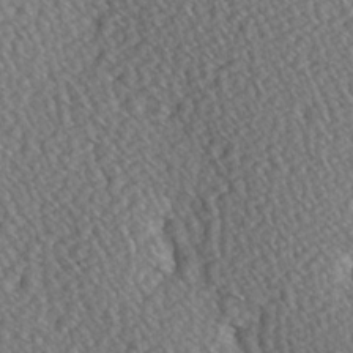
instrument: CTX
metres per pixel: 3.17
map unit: Hve
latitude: 3.2348
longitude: -123.5560
